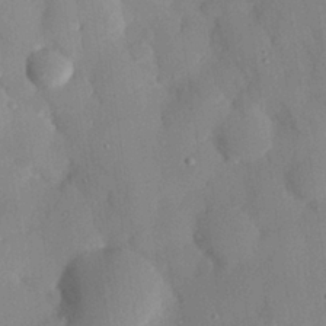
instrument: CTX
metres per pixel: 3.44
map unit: eHh
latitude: 27.1403
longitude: -79.7261
